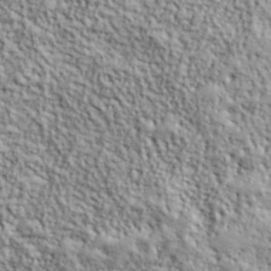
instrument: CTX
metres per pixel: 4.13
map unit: lHvf
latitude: 39.1214
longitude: -90.6113
